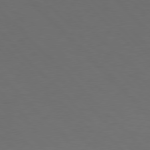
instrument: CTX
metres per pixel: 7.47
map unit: Hpe
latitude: 77.1214
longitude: -125.5560
